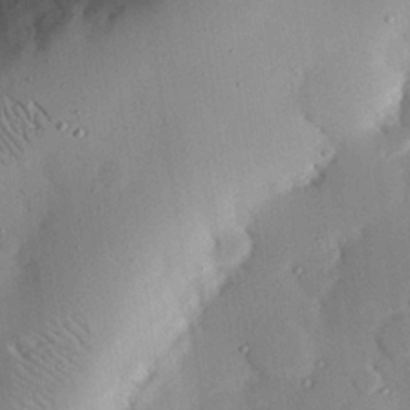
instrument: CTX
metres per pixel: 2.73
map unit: eHh
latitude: 22.8569
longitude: -90.9703
